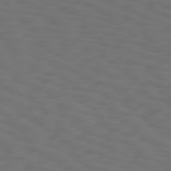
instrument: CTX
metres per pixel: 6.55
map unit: Hpe
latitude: 75.5938
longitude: -133.1781
